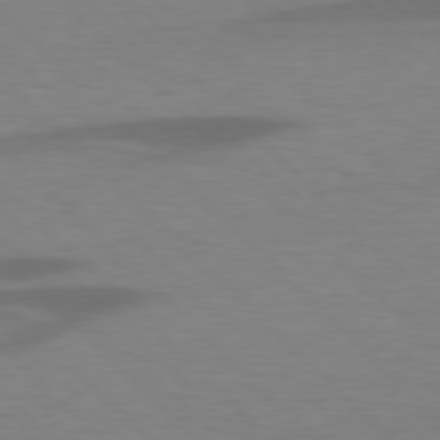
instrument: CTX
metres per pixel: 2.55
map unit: lApd
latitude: 77.5938
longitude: -59.8772
